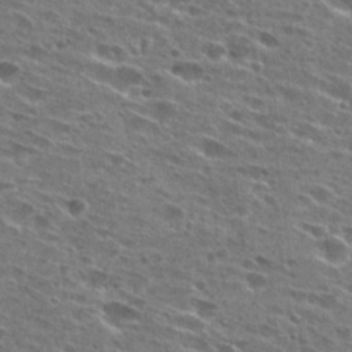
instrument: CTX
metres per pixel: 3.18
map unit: Hto
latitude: 27.1403
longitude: -45.4993
